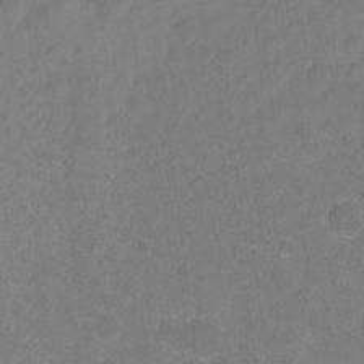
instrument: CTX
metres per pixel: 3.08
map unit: Hto
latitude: -11.1809
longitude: -40.0444
